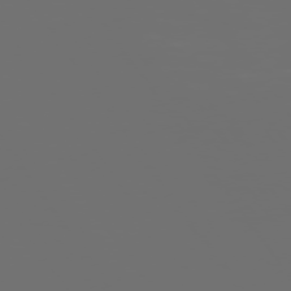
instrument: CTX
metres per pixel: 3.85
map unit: Hpe
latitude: 73.7639
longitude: -128.4979
